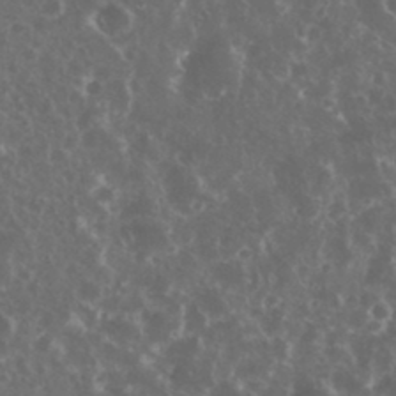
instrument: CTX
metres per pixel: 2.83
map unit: eHh
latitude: 34.3467
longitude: -61.5938
